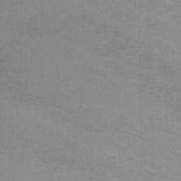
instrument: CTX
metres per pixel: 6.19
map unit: Nhu
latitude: -13.5021
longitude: -69.9906
